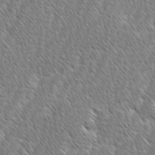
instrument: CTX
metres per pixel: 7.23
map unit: lAvf
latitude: -1.7856
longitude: -114.6490
